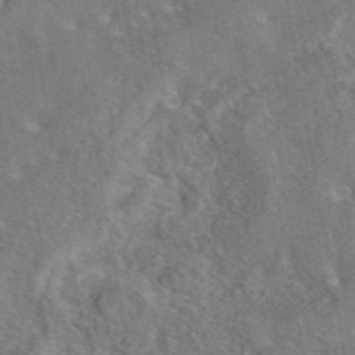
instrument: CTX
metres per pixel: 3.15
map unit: eAb
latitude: 44.6490
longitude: 110.8030
